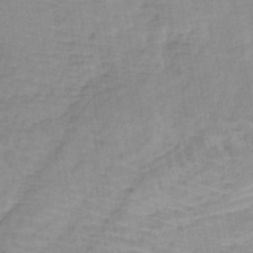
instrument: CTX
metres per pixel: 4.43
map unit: lHb
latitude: -41.3887
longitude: 59.3320
